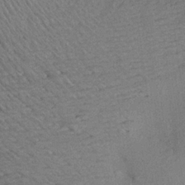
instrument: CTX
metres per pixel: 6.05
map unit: Aa
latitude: 22.8191
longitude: -144.8191
